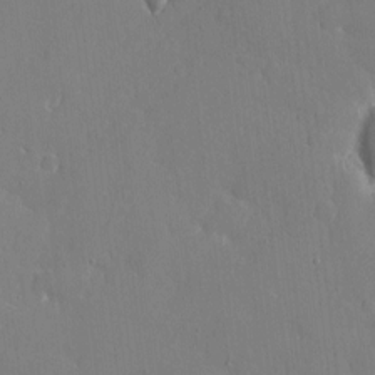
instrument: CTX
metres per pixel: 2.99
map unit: eHh
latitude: 5.7450
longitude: -68.1389
